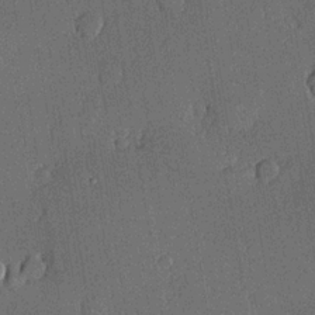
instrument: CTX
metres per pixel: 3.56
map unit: lHvf
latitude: 20.1578
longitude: 145.0298
